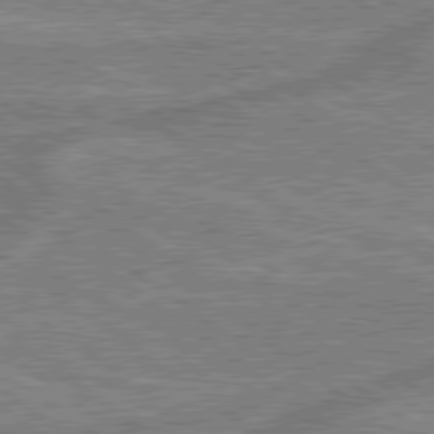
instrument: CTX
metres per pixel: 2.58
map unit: lApd
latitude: 79.2915
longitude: 175.8422
